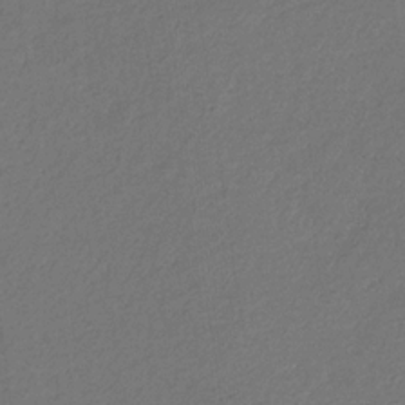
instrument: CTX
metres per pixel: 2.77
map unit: eHb
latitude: -30.3306
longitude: 68.5951
